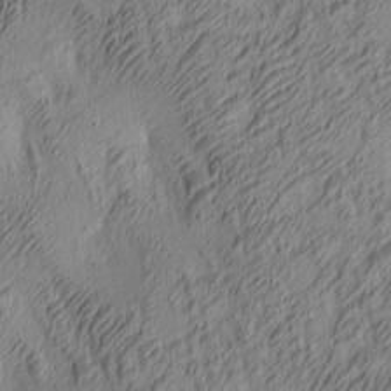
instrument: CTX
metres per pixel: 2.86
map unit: lAa
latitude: 4.2711
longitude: -115.6315
